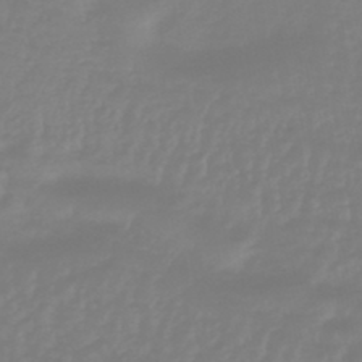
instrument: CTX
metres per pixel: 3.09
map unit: eHb
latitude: -45.6911
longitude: 84.7463
